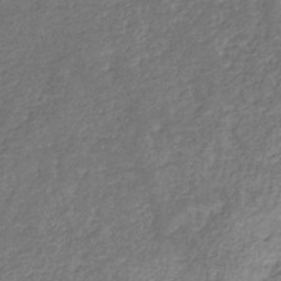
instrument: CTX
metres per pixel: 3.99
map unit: eHb
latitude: -32.2173
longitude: 73.1620
